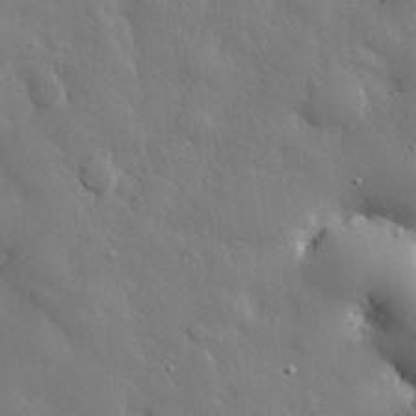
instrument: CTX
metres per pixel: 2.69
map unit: eHh
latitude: 29.5560
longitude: -78.6680
